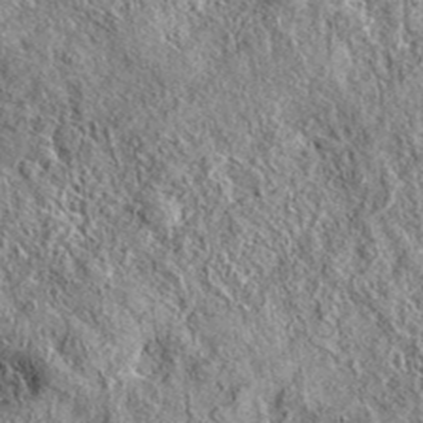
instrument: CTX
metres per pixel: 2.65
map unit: eAb
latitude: 36.9513
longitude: 109.9178
